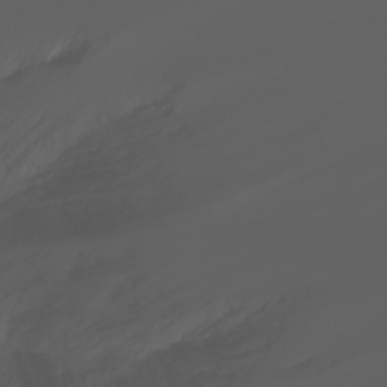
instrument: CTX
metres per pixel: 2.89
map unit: Ht
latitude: -3.5966
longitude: -61.4426
